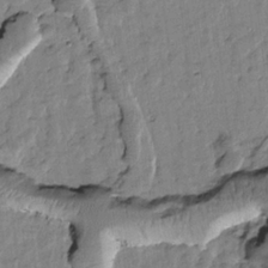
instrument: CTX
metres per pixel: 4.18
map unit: Htu
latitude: -1.6533
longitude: 173.1242
